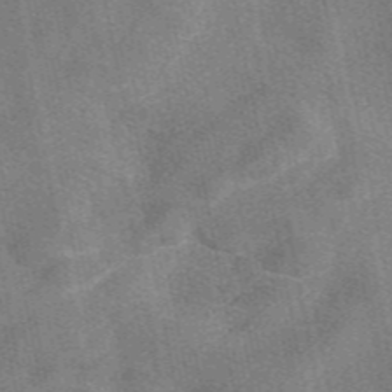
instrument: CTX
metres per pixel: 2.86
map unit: eAb
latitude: 47.8017
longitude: 121.3131
